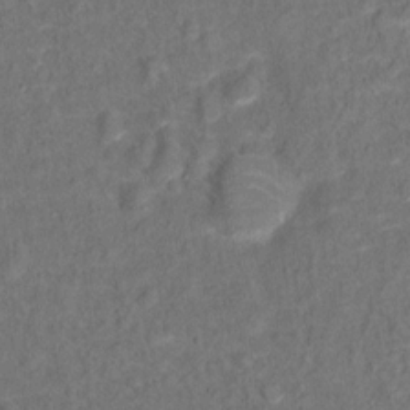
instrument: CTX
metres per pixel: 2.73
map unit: Hto
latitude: 13.6694
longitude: -38.9514
